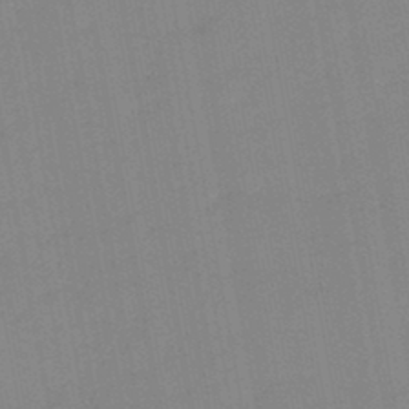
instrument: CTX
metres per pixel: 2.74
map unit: lHb
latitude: -44.6330
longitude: 63.3698
